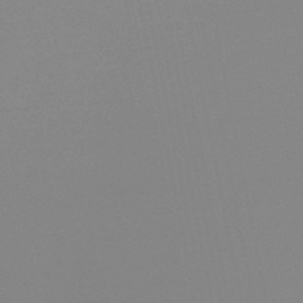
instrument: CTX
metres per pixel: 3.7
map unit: lHb
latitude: -48.2362
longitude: 69.7288
